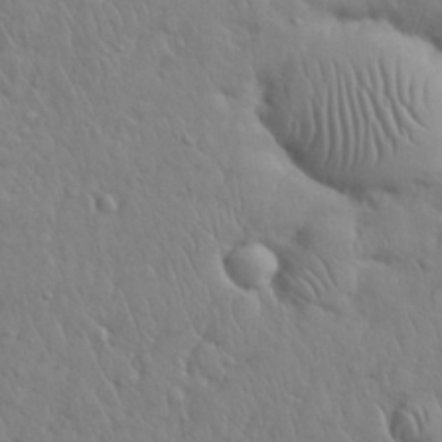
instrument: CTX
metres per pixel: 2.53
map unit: Nhu
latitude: 28.7057
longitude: -68.8758
